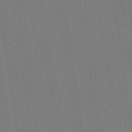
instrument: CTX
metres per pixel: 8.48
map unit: HNb
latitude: -35.5210
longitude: 54.8975
